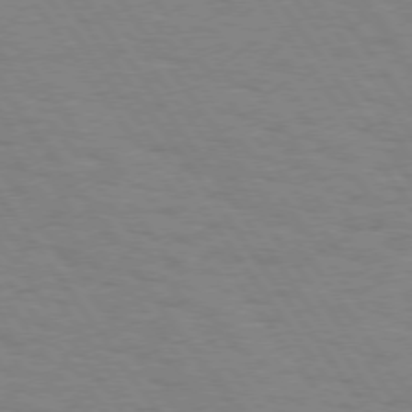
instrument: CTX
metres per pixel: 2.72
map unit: Hpe
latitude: 74.3089
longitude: -137.2915
